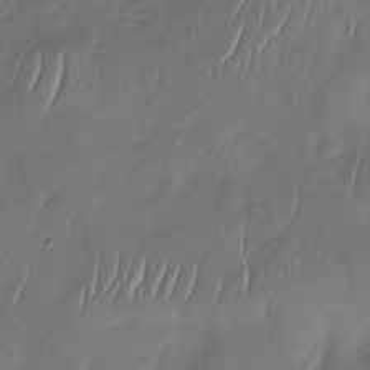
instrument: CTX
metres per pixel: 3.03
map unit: Nhu
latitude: -30.3117
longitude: -59.3104
